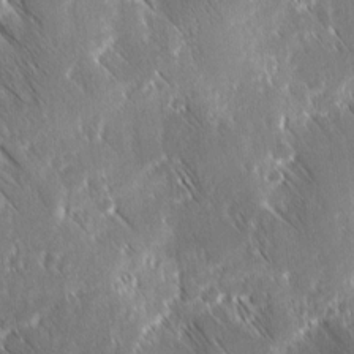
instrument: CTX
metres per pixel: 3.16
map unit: Ave
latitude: 9.1214
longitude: -104.5357
